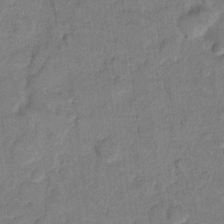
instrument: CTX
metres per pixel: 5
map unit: eHh
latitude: 11.9339
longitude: -65.4426
